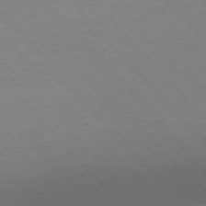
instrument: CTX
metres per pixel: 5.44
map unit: Ap
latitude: -76.1606
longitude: -86.0444
